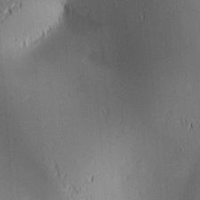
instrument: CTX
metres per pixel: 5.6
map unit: lAa
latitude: 2.2333
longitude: -116.1389
